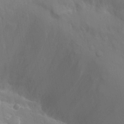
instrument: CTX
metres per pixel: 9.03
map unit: Hto
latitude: -2.8030
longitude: -34.5168
